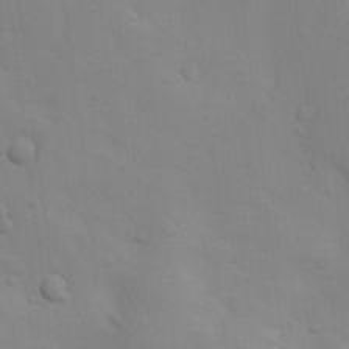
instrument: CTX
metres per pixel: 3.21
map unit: Nhu
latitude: 10.3845
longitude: -24.6868
